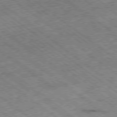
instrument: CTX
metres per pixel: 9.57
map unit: Ap
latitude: -79.1053
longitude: -50.9324
